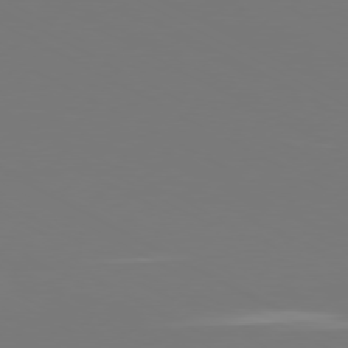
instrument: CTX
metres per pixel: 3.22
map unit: Ap
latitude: -80.4818
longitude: -59.2348
